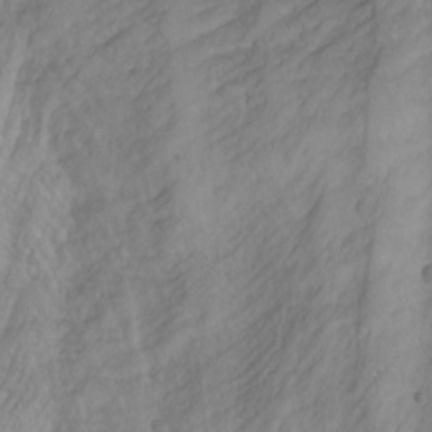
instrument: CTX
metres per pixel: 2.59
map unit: Aa
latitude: -3.5021
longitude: -71.6127
